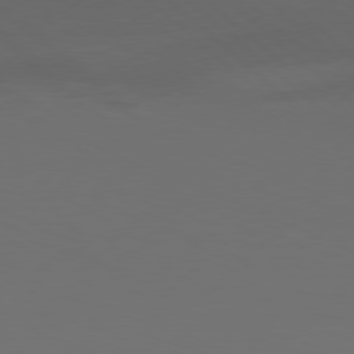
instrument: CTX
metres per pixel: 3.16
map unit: Hpe
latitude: 77.7071
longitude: -126.4412
